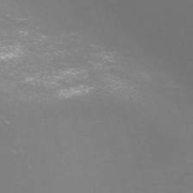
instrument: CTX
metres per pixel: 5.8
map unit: Nve
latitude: -59.6154
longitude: 60.1984
